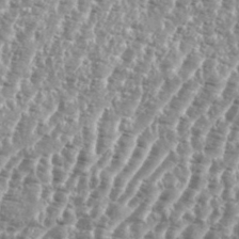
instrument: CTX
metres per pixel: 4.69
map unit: eHh
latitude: 35.1403
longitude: -135.2915
